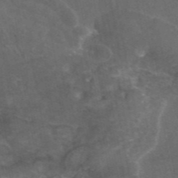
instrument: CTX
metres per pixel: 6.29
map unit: eAb
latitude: 46.0633
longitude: 114.4818
